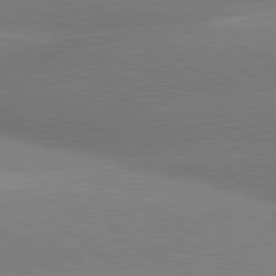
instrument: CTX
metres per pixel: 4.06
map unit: lApd
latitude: 80.1389
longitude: -148.3845
